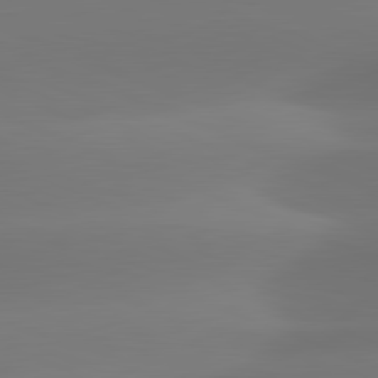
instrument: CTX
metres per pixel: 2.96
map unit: lApd
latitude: 81.5938
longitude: -161.8583
